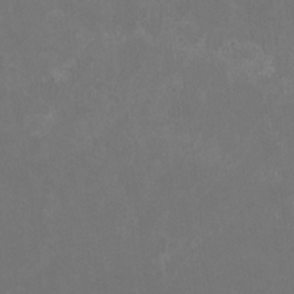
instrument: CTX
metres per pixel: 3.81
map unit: HNhu
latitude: 0.4034
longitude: -2.0255
